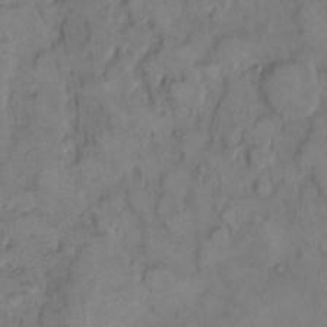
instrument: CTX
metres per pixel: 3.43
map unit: eHh
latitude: 9.4427
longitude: -61.9906
